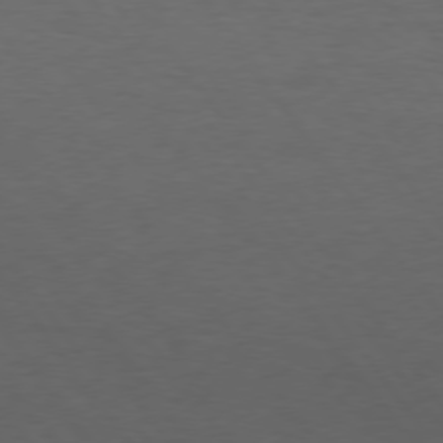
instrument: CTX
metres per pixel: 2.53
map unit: Hpe
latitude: 74.9136
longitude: -130.8002
